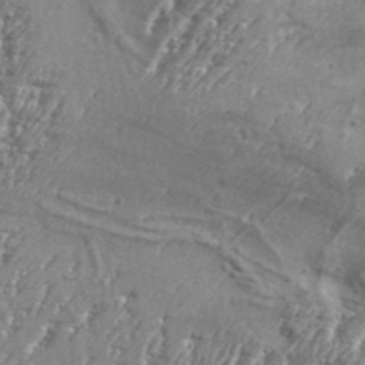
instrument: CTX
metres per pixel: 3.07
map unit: Aa
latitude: 34.4601
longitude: -135.4615
